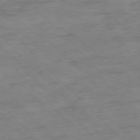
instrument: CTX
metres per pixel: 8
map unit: Ap
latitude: -76.9353
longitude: -89.1215
